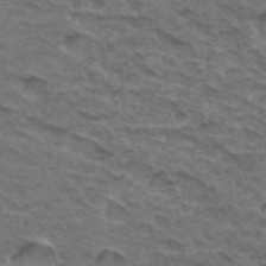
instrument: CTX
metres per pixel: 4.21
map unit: Hto
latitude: 32.3278
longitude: -47.5371
